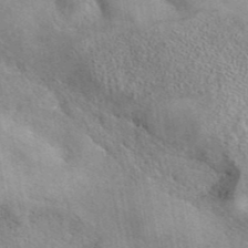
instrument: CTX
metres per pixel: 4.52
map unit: eAb
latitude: 41.8961
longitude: 107.6722
